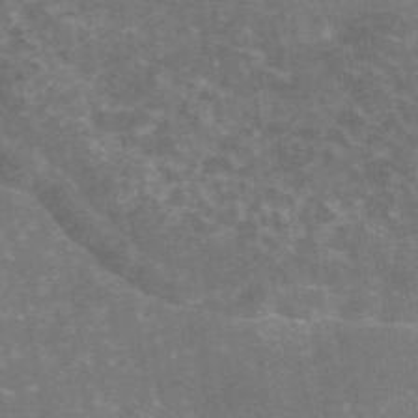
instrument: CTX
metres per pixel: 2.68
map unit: eAb
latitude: 45.7260
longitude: 119.7667
